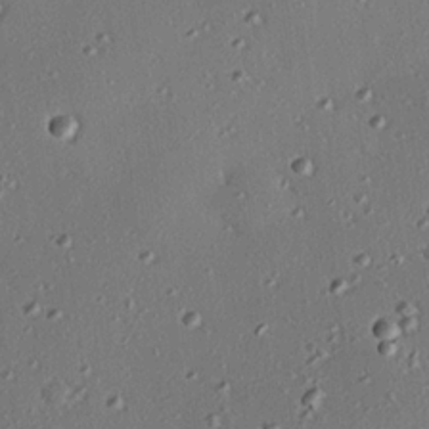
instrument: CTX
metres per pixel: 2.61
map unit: eHh
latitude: 22.3278
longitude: -90.9136
